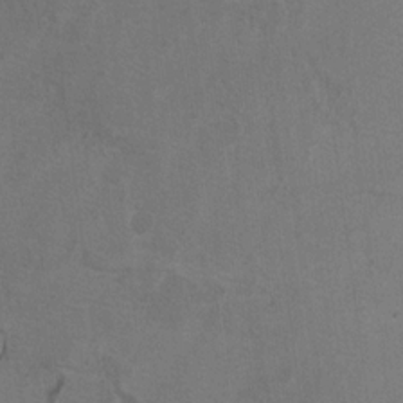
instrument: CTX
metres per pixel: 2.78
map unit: Ht
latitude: 9.9528
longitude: -32.2334
